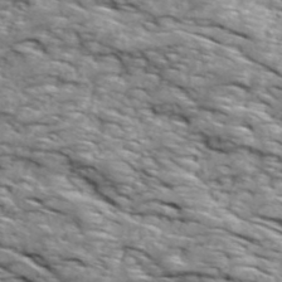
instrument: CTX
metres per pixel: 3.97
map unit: Ave
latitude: 18.7813
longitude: -135.0458
